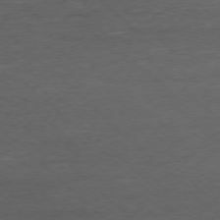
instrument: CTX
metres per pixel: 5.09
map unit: Ap
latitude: -77.1809
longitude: -93.5749
